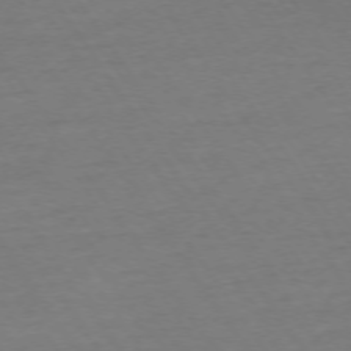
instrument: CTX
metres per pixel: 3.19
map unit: Ap
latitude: -74.1984
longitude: -85.4615
